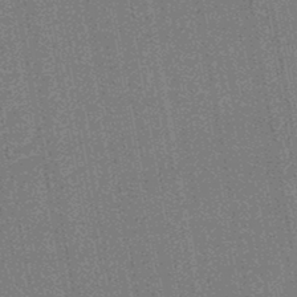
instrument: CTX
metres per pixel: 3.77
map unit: lHb
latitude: -44.5952
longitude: 65.5021
